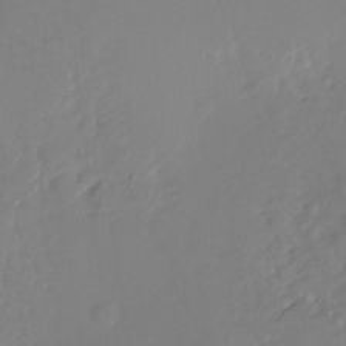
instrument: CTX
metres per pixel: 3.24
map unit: Nhu
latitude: -28.4818
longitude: -79.3671
